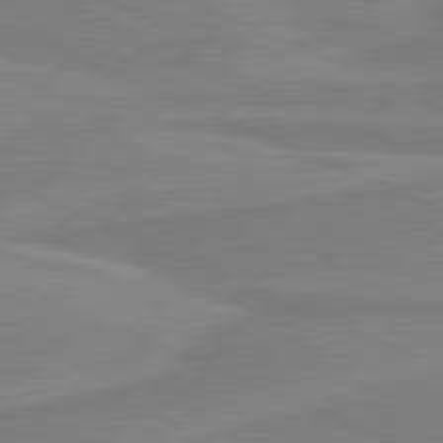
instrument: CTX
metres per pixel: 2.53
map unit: lApd
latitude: 81.2915
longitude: 168.8219
